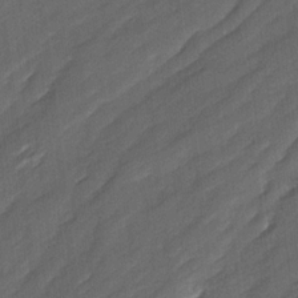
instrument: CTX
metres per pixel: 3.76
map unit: Ave
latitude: 16.8002
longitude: -136.7247
